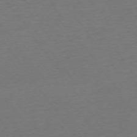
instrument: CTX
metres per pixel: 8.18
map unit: Ap
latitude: -75.0298
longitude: -85.2726
